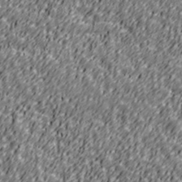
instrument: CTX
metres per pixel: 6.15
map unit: Ave
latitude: 40.9702
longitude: -113.2159
